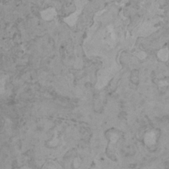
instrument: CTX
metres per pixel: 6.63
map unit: HNhu
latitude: 0.4790
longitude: 4.2739
